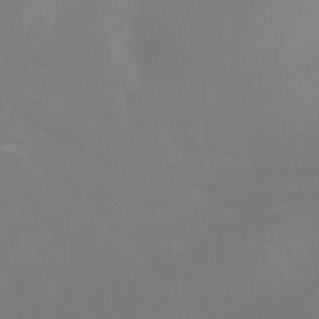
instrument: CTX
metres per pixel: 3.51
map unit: Ht
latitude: -9.7478
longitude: -39.8205
